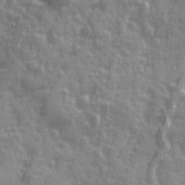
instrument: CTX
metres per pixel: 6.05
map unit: Ave
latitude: 19.7071
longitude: -132.1578
